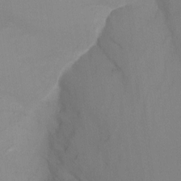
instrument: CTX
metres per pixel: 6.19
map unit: Nhu
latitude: -8.2550
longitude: -79.9528
